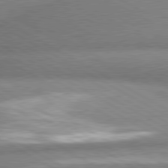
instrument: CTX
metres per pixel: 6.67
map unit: lApd
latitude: 80.1767
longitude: -163.9339
